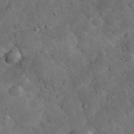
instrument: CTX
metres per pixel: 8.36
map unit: eHh
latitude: 37.3482
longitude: -67.0836
